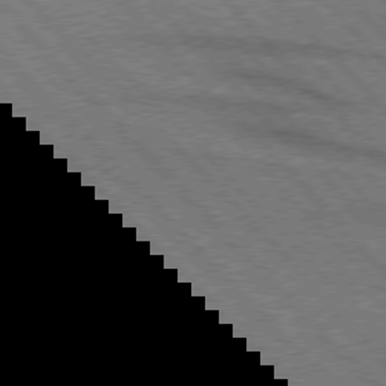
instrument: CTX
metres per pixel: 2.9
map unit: lApd
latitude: 75.9339
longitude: -85.3104
